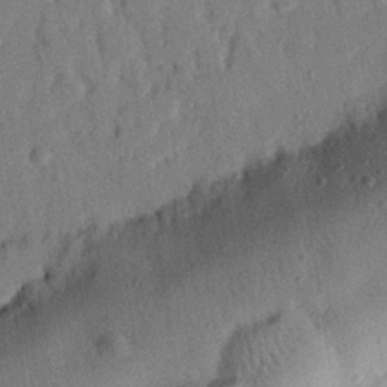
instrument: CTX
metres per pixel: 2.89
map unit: eHh
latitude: 26.8758
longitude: -77.4048
